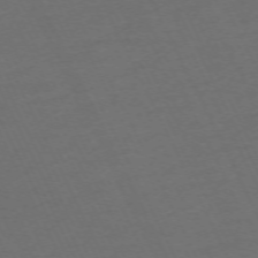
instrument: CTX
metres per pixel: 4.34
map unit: Hpe
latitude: -71.0298
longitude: 16.3307
